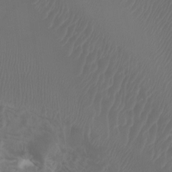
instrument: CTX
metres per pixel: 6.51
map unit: Htu
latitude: -6.0850
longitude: -74.8758
